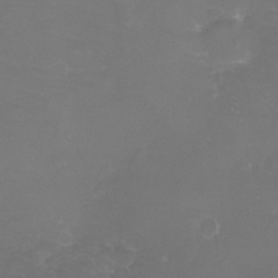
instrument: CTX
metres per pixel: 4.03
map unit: eHh
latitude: -6.2928
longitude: -78.6869
